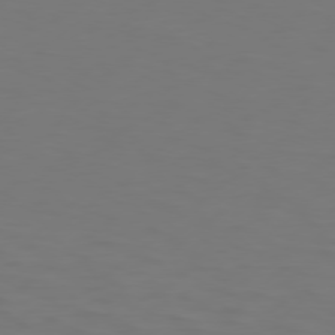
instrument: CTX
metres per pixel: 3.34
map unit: Hpe
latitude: 76.1011
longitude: -130.7625
